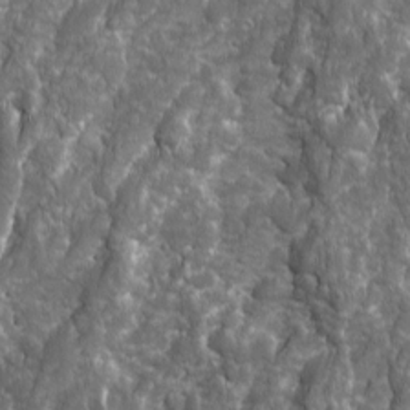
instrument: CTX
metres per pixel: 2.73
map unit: Ave
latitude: 16.0444
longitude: -133.7639
